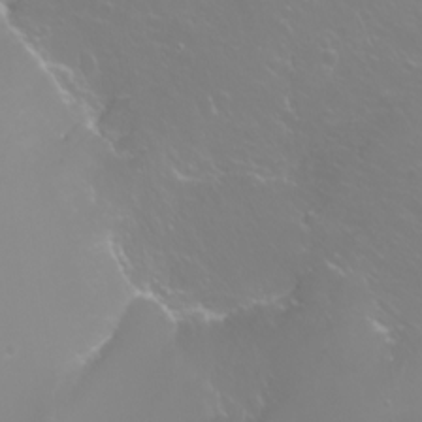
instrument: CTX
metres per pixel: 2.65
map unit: Nhu
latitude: -9.0486
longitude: -70.8569
